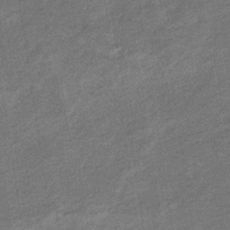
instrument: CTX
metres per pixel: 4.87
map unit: lHb
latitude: -35.0297
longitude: 68.5951
